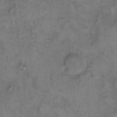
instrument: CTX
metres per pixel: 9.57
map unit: eHh
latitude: 9.9150
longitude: -63.6883
